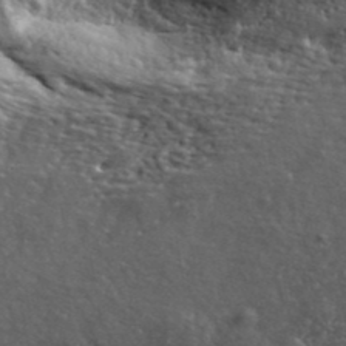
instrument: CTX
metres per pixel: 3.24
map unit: ANa
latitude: 40.7624
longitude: -86.9325
